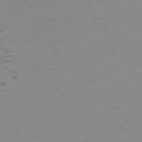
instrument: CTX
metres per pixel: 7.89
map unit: Ap
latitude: -78.0661
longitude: -70.9136
